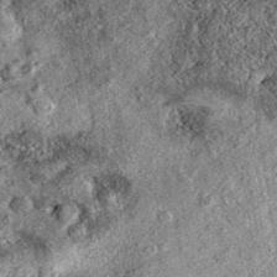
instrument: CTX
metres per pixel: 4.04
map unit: eAb
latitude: 37.9906
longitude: 108.0850
